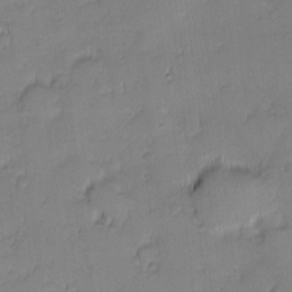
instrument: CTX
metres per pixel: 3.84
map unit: eHh
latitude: -1.0487
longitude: -83.0647
